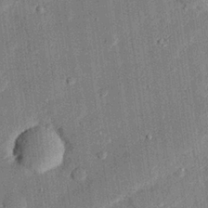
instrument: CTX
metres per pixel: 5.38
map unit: eHh
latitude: 27.3482
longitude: -81.6694
